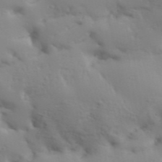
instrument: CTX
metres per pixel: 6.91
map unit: Aa
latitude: 33.4993
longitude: -143.8206
